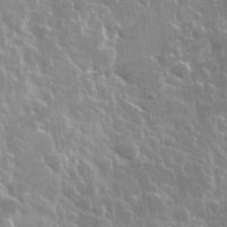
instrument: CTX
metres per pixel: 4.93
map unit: lHvf
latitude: 36.0444
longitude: -88.7813
